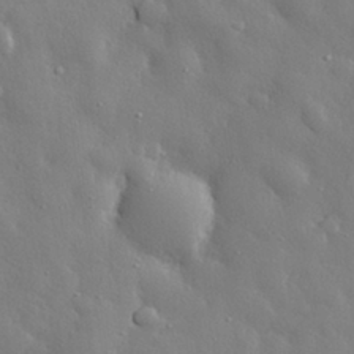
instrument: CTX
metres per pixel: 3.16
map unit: eHh
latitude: 29.6316
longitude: -78.5357
